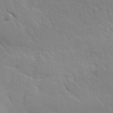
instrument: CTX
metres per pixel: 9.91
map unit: Ave
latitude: 10.1767
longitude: -102.7435
